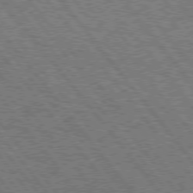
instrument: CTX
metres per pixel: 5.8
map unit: Hpe
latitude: 75.6505
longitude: -149.5560
